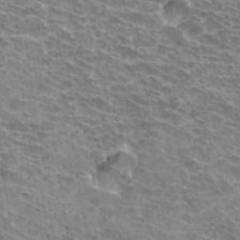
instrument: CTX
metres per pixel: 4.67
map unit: Hto
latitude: 33.3860
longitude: -42.0444
